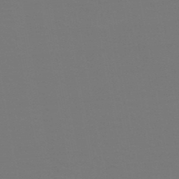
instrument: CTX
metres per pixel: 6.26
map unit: HNb
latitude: -47.2376
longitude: -44.3278
